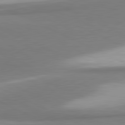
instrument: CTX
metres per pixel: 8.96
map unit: lApd
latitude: 81.3482
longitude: 166.8219
